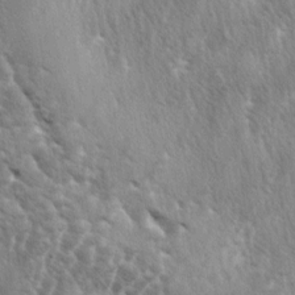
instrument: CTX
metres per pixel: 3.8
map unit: lAa
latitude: -5.2754
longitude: -125.8017
